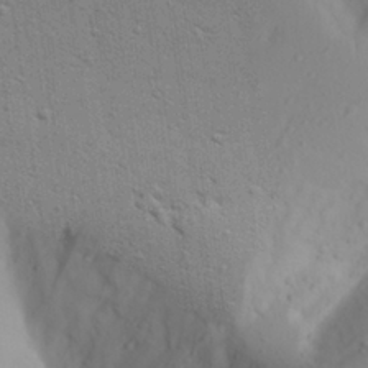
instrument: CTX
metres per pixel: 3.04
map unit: Aa
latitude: 28.1955
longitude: -147.1592
